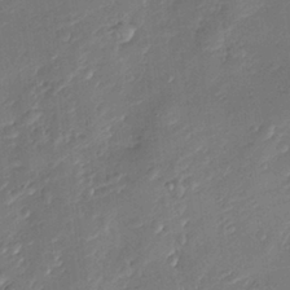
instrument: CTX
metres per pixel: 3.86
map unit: Nve
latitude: -7.2754
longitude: 174.6518
